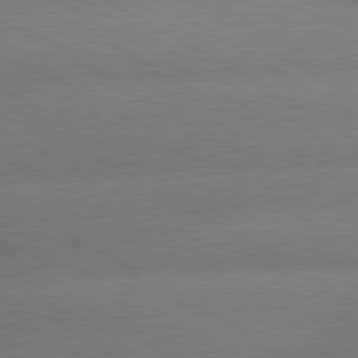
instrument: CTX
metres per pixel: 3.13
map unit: lApd
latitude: 79.8961
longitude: -153.4238
